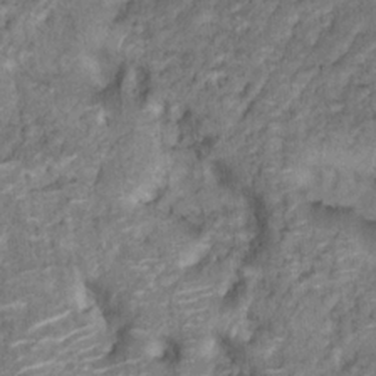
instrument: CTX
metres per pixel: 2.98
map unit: Hto
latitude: 17.8394
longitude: -36.7246
